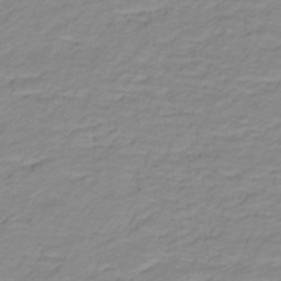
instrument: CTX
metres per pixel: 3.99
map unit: lHb
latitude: -31.9178
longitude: 65.6155
